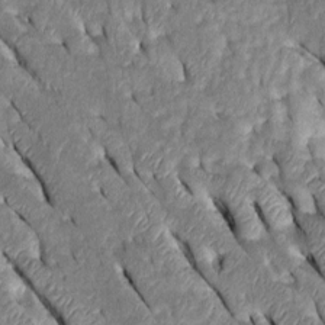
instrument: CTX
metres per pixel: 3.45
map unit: Htu
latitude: -0.4818
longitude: 149.3699
